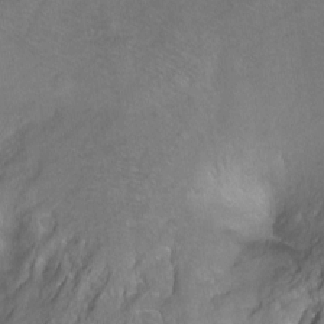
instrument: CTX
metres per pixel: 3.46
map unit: Ht
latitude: -7.7099
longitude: -36.3090
